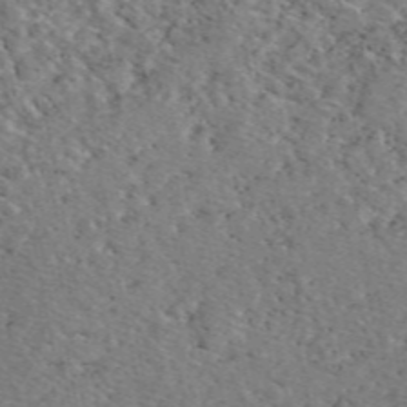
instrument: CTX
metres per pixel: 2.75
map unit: eAb
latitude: 49.3104
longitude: 111.7855
